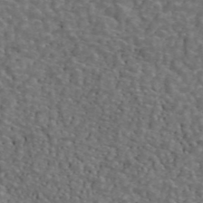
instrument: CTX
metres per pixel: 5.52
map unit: ANa
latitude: 44.2522
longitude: 28.6707
